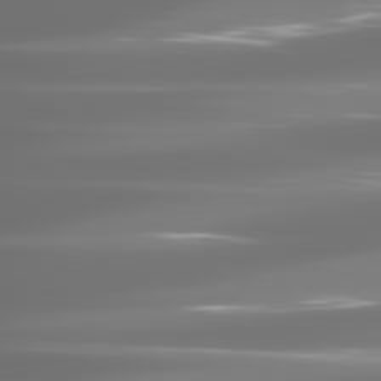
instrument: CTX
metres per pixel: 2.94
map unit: lApd
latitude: 81.3482
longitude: -136.7624
